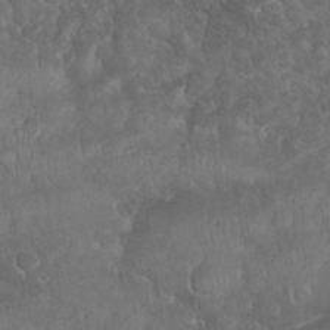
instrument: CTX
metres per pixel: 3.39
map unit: eHh
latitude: 32.8947
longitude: -64.6301
